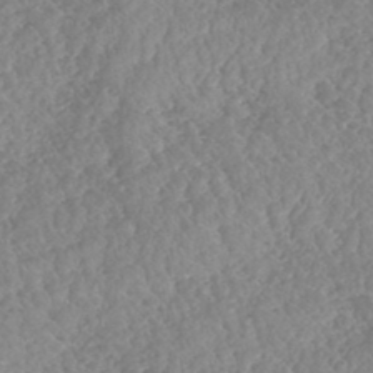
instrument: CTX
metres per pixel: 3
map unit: HNhu
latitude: -46.8219
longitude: 29.7856
